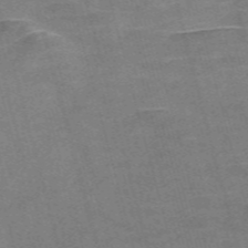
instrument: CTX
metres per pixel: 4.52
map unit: Nve
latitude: -58.6140
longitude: 64.9353
